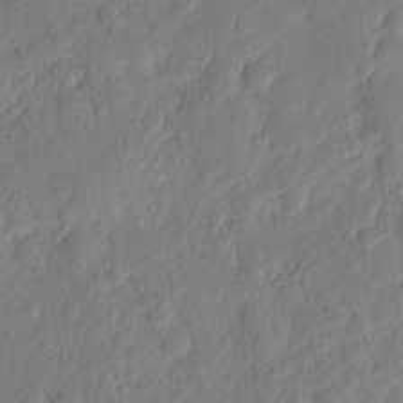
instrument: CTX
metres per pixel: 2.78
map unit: eHh
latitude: 6.4790
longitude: -73.2537
